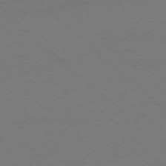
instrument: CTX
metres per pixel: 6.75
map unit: Ap
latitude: -76.3117
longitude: -77.1403
